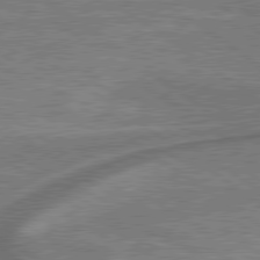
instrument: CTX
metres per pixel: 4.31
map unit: lApd
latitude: 79.6505
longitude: 173.6722
